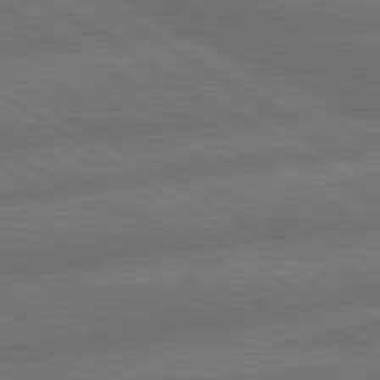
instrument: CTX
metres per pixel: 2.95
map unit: lApd
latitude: 79.9717
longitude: -162.0444
